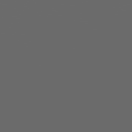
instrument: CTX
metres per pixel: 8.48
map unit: Hpe
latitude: 75.2537
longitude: -127.5938
